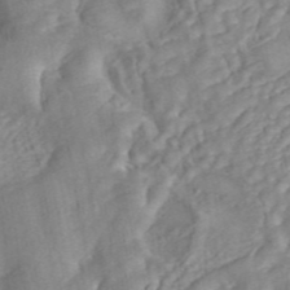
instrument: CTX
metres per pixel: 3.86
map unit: ANa
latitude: 45.1970
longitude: 24.2172
